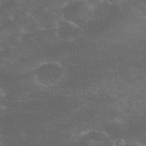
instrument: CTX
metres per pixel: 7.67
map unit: eHh
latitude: 34.3845
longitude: -65.4237
